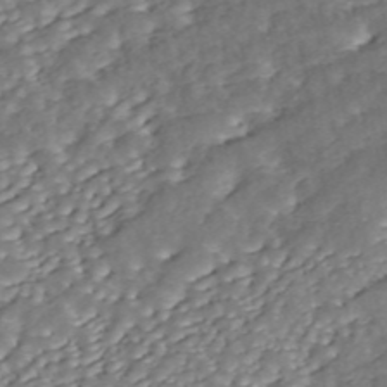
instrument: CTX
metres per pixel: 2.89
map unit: ANa
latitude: 45.9339
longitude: 37.1809
